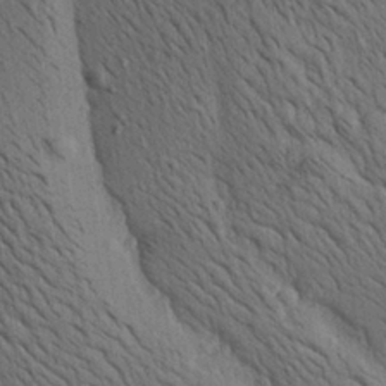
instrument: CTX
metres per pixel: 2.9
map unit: lAa
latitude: 22.1578
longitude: -138.8380
